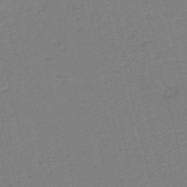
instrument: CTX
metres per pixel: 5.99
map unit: HNb
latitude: -54.4440
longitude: -38.7246
